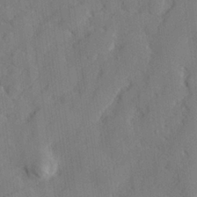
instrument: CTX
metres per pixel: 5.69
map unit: lHvf
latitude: 25.5749
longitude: 142.8596
